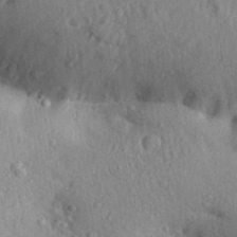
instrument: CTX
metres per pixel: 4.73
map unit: Aa
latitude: 30.6680
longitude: -147.0837
